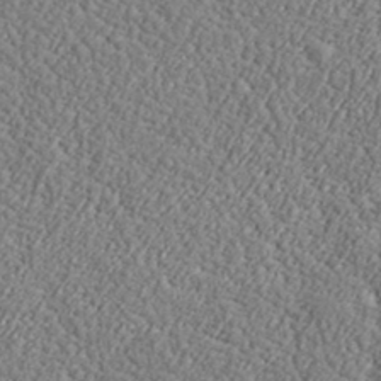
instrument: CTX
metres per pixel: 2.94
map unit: lHvf
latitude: 37.9906
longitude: -92.3467
